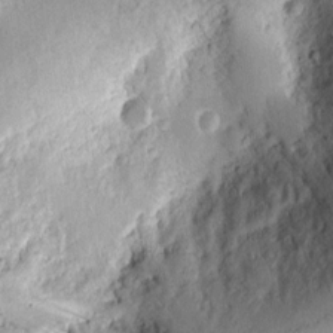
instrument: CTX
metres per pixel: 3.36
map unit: Ht
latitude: 8.5735
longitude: -75.1781
